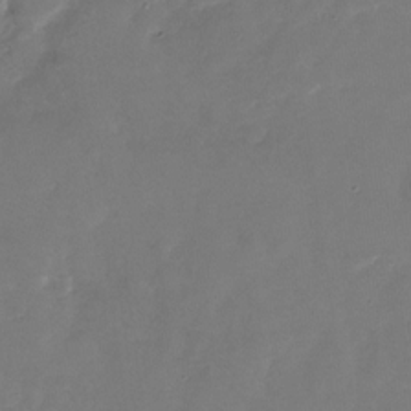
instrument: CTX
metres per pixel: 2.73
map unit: Nhu
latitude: -27.4076
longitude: -78.8002
